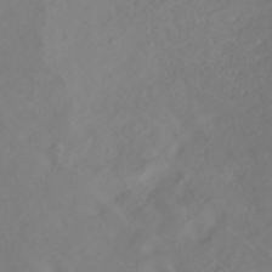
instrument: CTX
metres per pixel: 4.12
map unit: ANa
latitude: -38.1228
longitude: 97.8989
